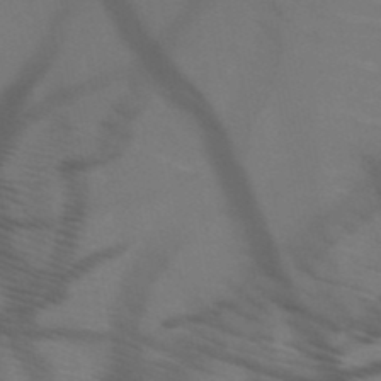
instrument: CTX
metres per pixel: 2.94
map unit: HNb
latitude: -50.6707
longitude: -44.4601
